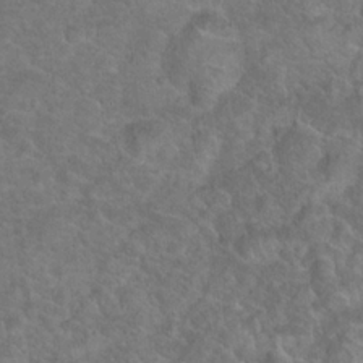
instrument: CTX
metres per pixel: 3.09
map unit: Hto
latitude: 19.1025
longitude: -43.6883
